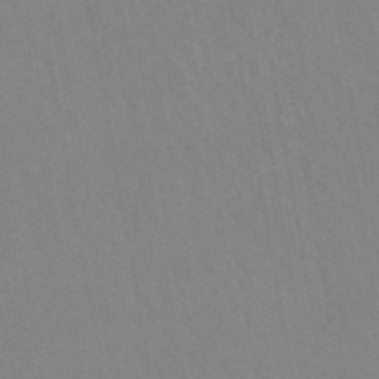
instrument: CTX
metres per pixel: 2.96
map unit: lHb
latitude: -48.0472
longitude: 73.2376
